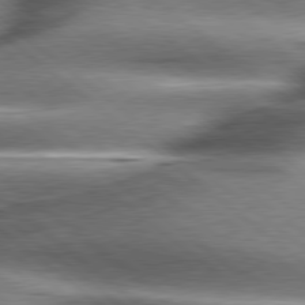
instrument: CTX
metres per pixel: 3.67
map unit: lApd
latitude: 79.8017
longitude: -139.8394
